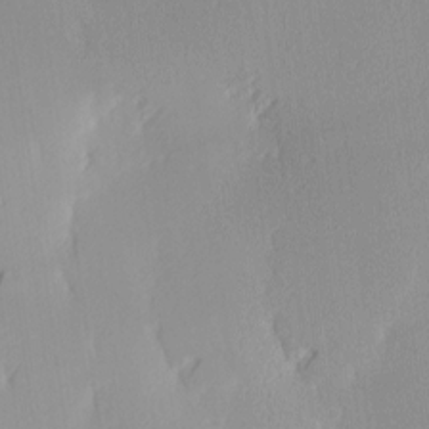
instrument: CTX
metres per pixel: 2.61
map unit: Ave
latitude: 3.3292
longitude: -113.3293
